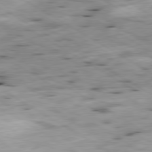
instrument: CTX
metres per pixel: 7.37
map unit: Ap
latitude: -80.4062
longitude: -72.1011
